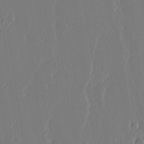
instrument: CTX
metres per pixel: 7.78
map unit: lAvf
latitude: 17.2348
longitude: -126.2523
